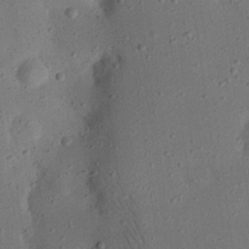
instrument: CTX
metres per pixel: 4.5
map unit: eHh
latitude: 24.2144
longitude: -68.6113
